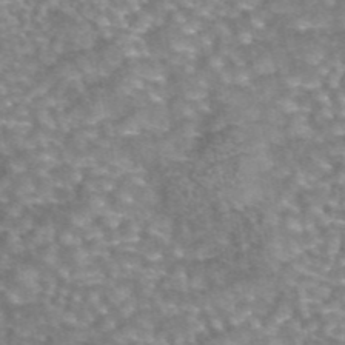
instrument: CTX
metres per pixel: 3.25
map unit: eAb
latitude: 44.5546
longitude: 104.7085
